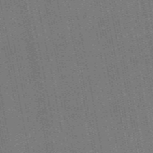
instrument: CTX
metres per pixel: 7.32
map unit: HNb
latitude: -47.8044
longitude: 59.1053
